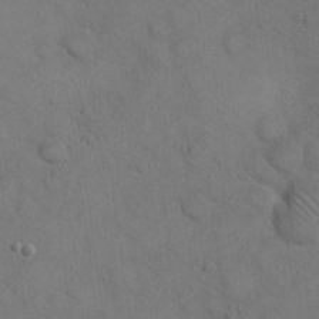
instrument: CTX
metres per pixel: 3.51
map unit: eHh
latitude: 21.1403
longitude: -59.6694
